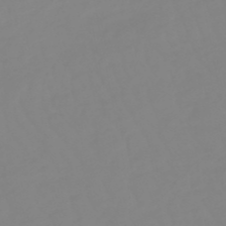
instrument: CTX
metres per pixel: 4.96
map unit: eHb
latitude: -49.1054
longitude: 85.3320
